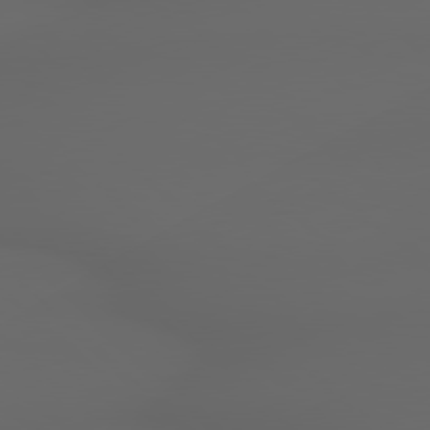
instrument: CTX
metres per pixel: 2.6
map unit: lApd
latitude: 79.0837
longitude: -166.5356
